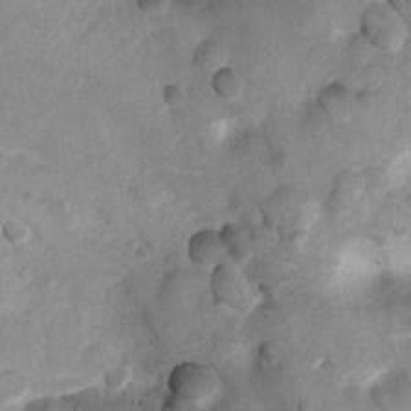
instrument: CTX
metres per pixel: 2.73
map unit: Ht
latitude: 4.5168
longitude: -29.6505
